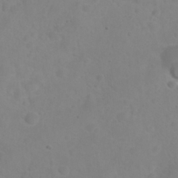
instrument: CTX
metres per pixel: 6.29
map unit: Nhu
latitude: 27.2537
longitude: -55.2537
